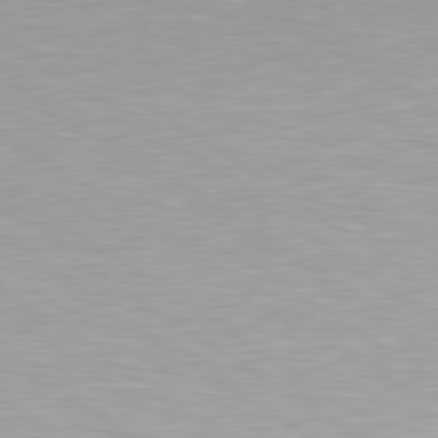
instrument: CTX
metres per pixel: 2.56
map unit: Hpe
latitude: 79.4616
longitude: -154.4034
